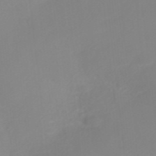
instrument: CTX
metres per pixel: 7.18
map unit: ANa
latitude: 38.0255
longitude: 23.9178
